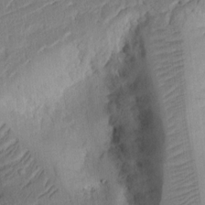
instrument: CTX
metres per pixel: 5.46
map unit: Ht
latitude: 12.0255
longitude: -75.1214
